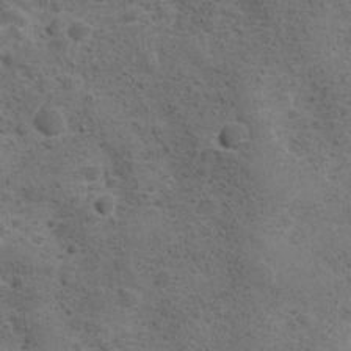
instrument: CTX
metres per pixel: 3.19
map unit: Ave
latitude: 11.1970
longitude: -105.9906
